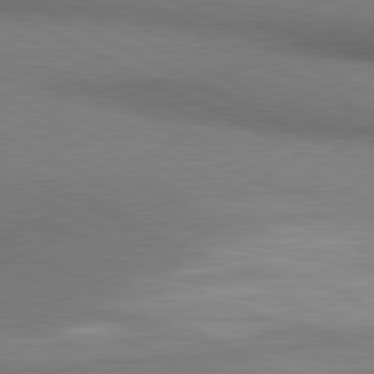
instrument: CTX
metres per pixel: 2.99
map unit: lApd
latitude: 80.8947
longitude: 161.8800
